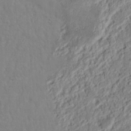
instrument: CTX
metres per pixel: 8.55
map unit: Nhu
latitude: 18.3845
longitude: -73.0837
